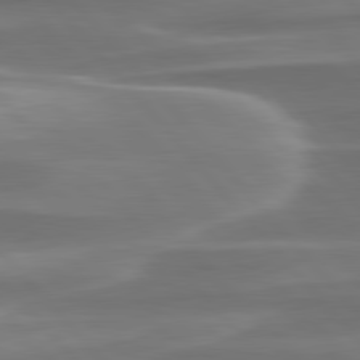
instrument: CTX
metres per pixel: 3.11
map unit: lApd
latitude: 79.8773
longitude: -114.2144
